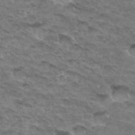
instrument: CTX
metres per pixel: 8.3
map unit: Hto
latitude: 32.9892
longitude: -46.5168
